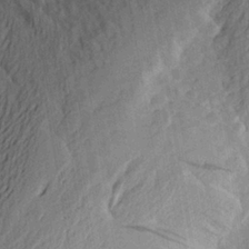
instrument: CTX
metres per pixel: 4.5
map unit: Aa
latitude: 24.5923
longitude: -149.0270
